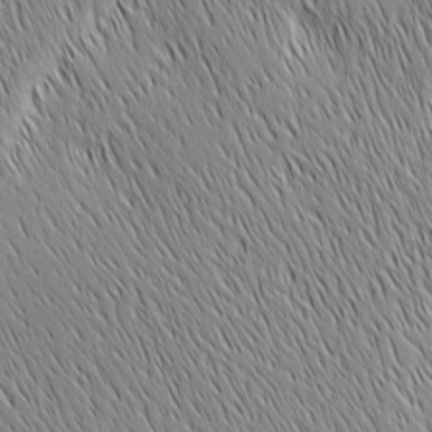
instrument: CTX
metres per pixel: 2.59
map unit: Ave
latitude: 2.4412
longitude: -114.4412
